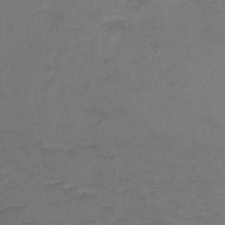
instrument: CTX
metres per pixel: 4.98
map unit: Ht
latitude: -8.3495
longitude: -36.8569
